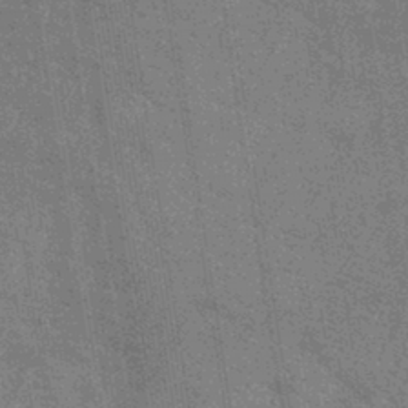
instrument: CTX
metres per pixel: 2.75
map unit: lHb
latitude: -41.0297
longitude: 75.8801
